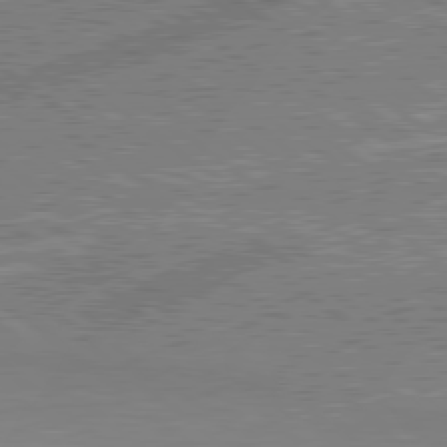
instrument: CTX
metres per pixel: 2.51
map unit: lApd
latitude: 79.0837
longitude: 175.3887
